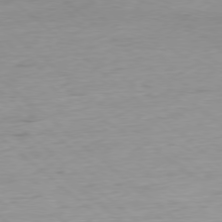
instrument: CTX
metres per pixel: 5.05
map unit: Ap
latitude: -78.7274
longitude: -71.0647
